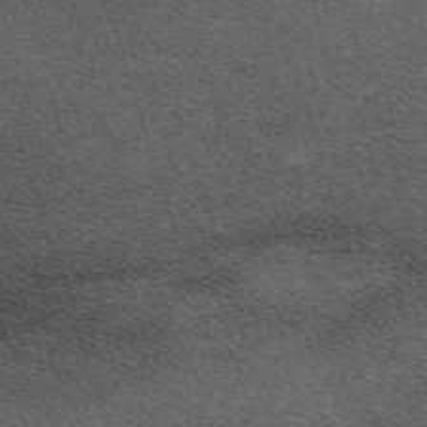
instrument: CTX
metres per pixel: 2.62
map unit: eHh
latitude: -62.1228
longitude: 49.8801
